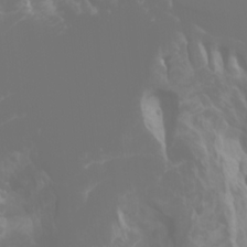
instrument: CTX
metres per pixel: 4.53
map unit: Htu
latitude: -0.4818
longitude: -76.6868
